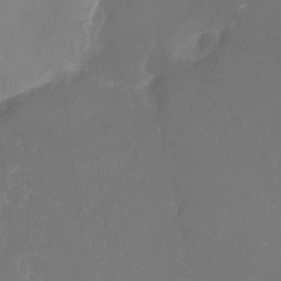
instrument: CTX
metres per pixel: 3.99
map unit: Nhu
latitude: -9.2565
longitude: -42.4412
